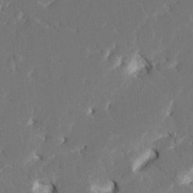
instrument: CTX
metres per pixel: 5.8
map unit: HNhu
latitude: 7.0269
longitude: -5.1214
